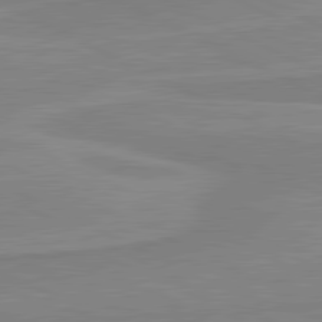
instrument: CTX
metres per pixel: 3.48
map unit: lApd
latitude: 81.0647
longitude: 169.9556
